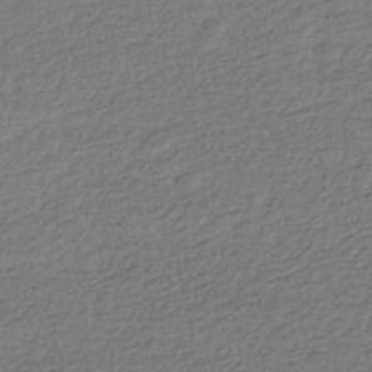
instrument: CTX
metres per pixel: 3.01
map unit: HNhu
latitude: -43.6910
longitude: 97.7289
